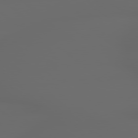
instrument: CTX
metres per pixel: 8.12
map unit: lApd
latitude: 79.1026
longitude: -167.1403
